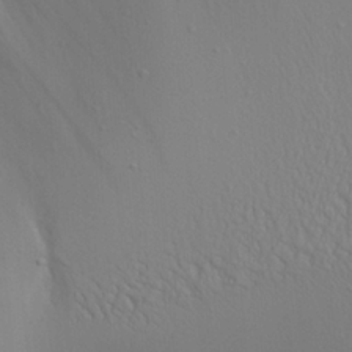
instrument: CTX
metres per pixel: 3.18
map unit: Aa
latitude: 21.3293
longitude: -142.4601
